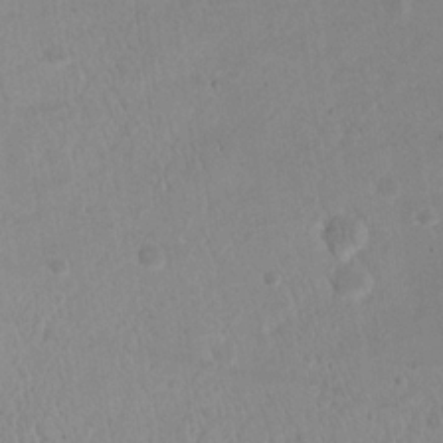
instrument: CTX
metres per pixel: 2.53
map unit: eHh
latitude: 19.9150
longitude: -70.3467
